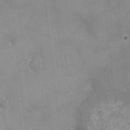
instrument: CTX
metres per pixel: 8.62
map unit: HNhu
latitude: 0.4601
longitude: 6.5951
